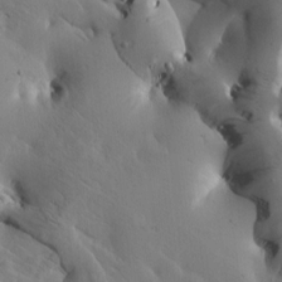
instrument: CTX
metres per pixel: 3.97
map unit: Htu
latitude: -2.8030
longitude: 168.6329
